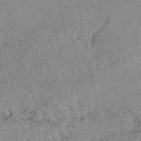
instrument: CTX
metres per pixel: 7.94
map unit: eAb
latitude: 49.7261
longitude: 109.1998
